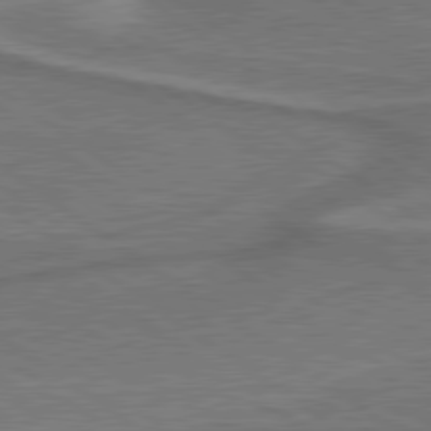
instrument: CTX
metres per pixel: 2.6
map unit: lApd
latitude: 79.6316
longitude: 171.6911
